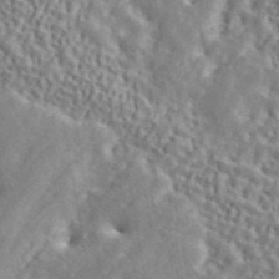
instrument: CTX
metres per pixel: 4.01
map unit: ANa
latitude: 44.3656
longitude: 47.9367
